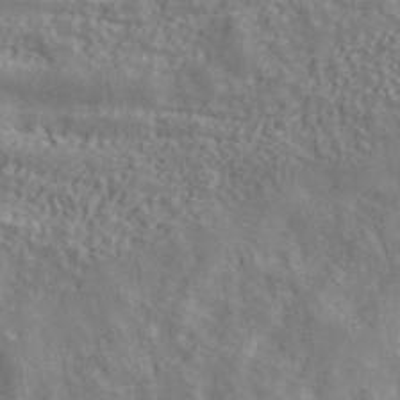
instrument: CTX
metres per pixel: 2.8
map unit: ANa
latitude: 39.9150
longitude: 34.4062
